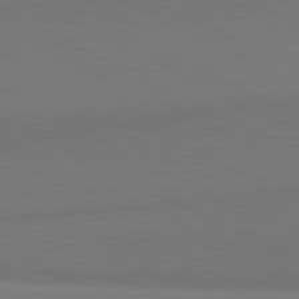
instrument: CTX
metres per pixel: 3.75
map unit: lApd
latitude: 81.5938
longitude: 151.1053
